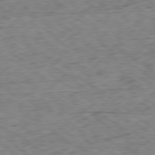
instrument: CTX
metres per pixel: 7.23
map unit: Ap
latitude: -79.1431
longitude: -77.5371
